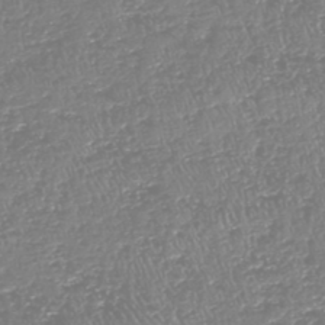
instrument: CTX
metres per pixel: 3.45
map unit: HNhu
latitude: -48.1039
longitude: 29.3888
